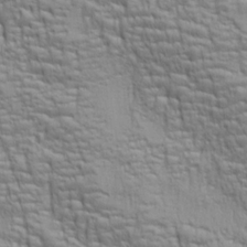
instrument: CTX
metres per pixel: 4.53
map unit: lAa
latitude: 6.9136
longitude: -115.5749
